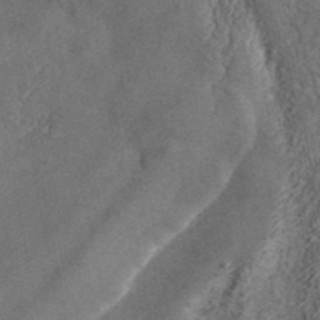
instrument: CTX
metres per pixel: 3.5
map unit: ANa
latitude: 44.9325
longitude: 38.7652
